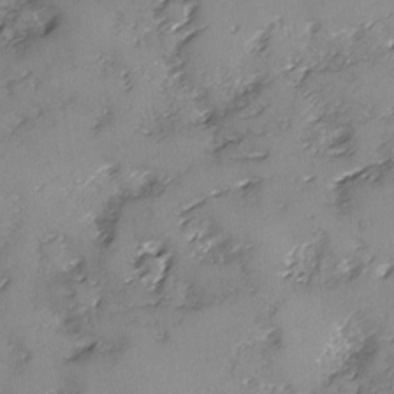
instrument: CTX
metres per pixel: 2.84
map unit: Ave
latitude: -8.3873
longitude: -118.0255
